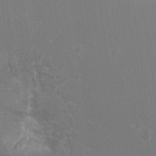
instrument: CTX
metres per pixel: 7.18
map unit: Hto
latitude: -8.7463
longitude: -43.2726
